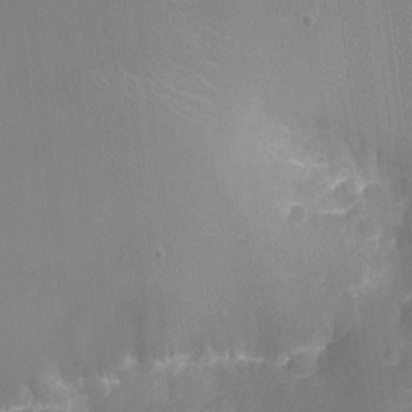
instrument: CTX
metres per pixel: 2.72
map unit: Ht
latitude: -12.6708
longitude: -24.4601
